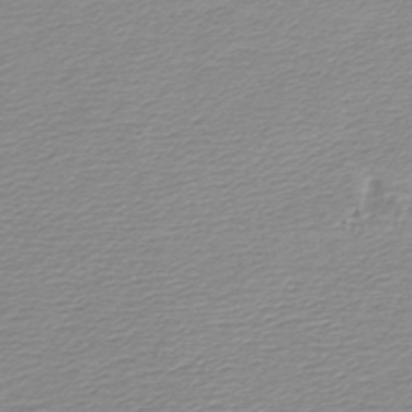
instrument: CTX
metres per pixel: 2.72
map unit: lHb
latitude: -44.8219
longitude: 76.4062
